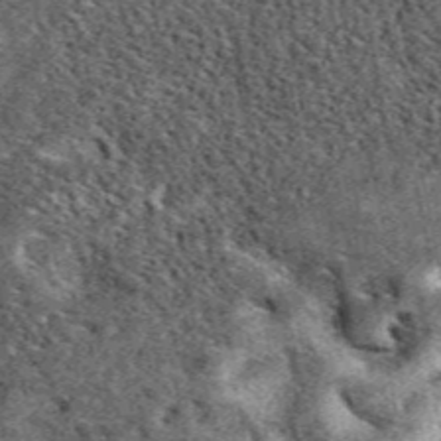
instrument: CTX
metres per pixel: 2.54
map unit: eAb
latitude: 39.8583
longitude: 109.6911
